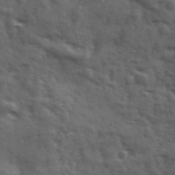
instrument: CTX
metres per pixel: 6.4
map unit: Ave
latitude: 18.4790
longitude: -132.1200
